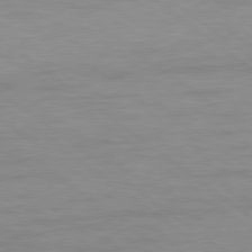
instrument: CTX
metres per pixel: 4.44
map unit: Hpe
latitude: 78.7058
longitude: -151.2915
